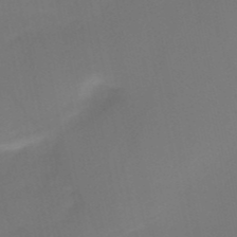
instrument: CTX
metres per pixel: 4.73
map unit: HNb
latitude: -51.6722
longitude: -46.5924
